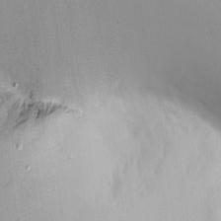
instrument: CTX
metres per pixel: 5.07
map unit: eHh
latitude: 4.8758
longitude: -69.1592
